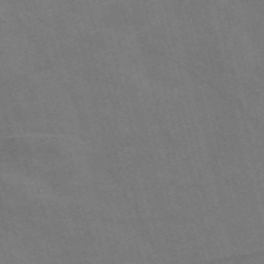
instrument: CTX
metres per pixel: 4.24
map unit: Nve
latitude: -58.0849
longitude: 51.6344
